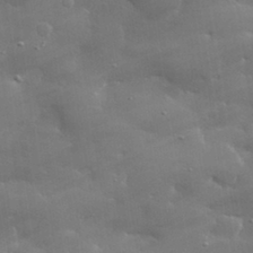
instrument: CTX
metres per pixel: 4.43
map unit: lHvf
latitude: 31.6694
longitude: -93.3859
